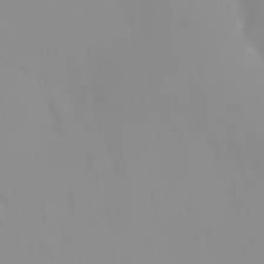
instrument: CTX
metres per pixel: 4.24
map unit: eHh
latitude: -1.0109
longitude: 20.0850
